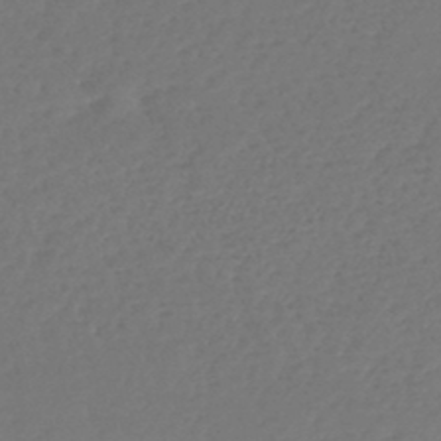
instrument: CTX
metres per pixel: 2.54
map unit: lHb
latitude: -46.2172
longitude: 61.8233
